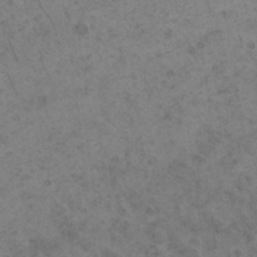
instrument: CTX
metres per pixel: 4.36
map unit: Nhu
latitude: 21.9717
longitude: -71.7261
